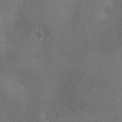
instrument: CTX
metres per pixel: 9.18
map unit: Ave
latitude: 2.3656
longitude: -112.2522
